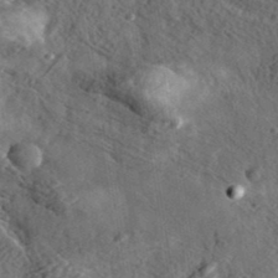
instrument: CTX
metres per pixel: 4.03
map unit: eHh
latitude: 36.5168
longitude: -79.8961
